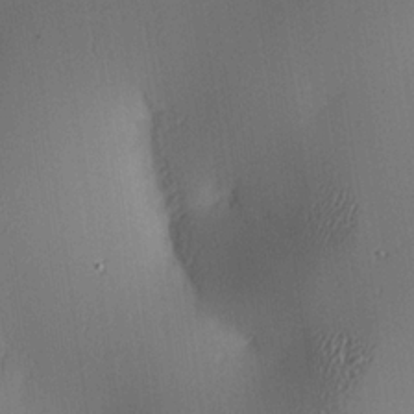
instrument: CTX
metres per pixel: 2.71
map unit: lAa
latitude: 4.4601
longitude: -112.2144
